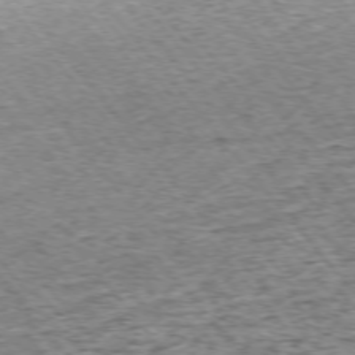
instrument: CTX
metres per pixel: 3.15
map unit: Ap
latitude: -75.2187
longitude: -86.5546
